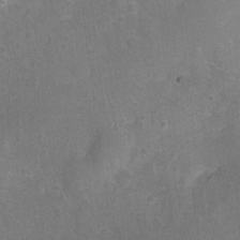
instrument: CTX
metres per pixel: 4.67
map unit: Nhu
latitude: -10.9731
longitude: -36.3090
